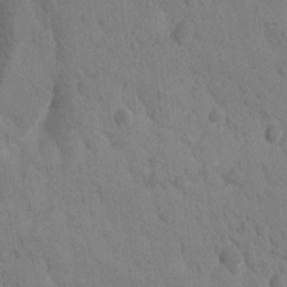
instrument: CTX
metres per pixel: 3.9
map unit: Htu
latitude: -1.5588
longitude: 174.5951
